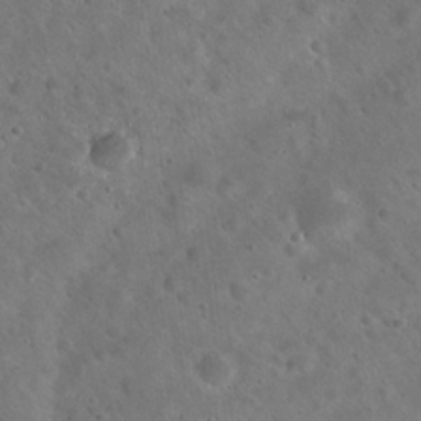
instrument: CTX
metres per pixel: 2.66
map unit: Hto
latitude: 22.1767
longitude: -54.8380
